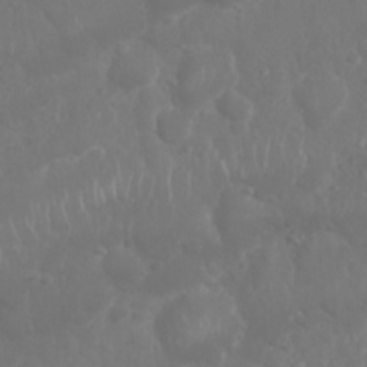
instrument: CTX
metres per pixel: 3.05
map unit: Nhu
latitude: 26.1767
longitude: -61.6316
